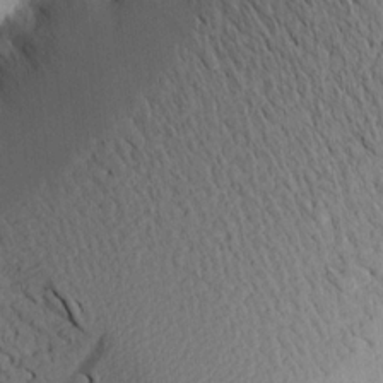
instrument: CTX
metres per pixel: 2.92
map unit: Aa
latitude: 15.7450
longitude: -147.9528
